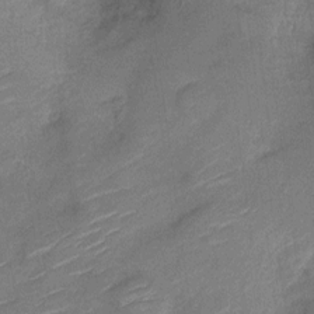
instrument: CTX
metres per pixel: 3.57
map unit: Nve
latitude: -18.8408
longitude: 108.6141
